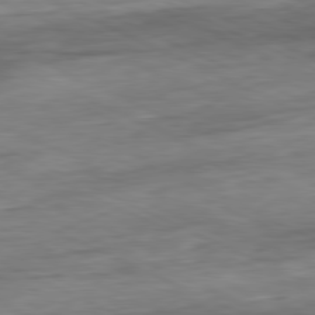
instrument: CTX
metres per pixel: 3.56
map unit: Ap
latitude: -81.1809
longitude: -87.5560
